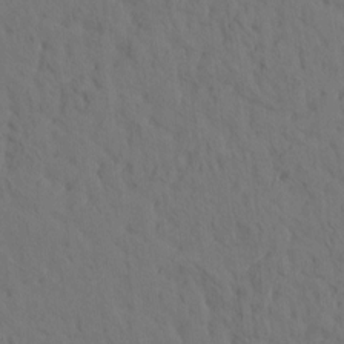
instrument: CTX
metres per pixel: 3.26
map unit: eHh
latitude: -1.2943
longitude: 17.7667
